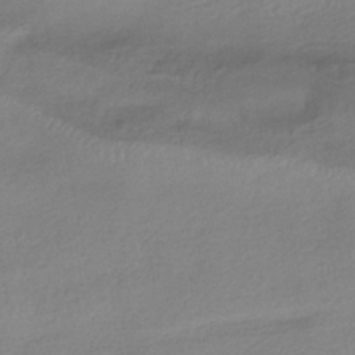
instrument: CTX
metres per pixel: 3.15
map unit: HNhu
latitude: -42.2739
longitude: 95.8233
